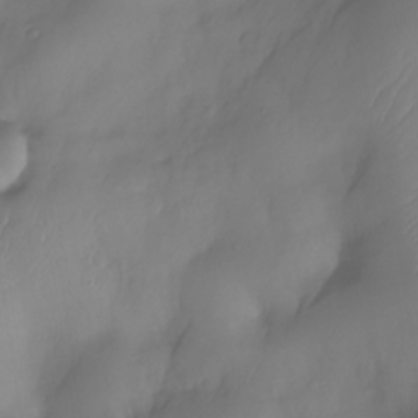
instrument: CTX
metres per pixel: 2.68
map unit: Nhe
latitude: -34.3306
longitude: -143.0459
